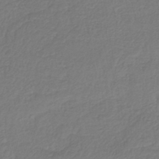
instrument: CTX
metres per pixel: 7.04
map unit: lHb
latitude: -41.3132
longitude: 72.5951
